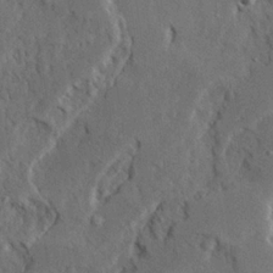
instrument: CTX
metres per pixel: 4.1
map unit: Ave
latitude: 23.2726
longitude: -131.0270
